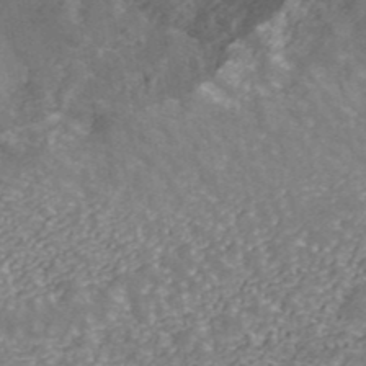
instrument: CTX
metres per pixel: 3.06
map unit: ANa
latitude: 42.0255
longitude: 30.5385
